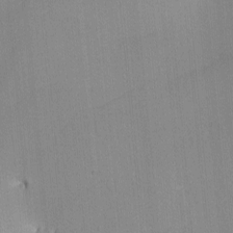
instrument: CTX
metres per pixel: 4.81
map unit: lHvf
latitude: -10.9353
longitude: -103.3292
